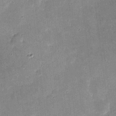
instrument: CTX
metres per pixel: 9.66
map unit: eHh
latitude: 4.3278
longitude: -70.9702
